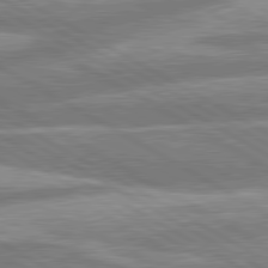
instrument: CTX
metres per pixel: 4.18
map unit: lApd
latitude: 80.6113
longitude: -165.7828
